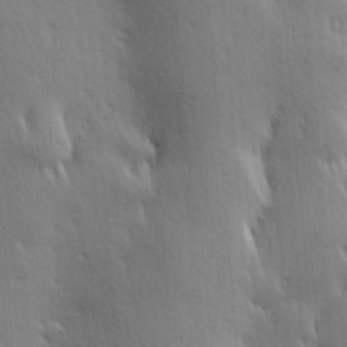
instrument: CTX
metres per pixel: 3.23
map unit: Hve
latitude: 23.6694
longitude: -97.0647
